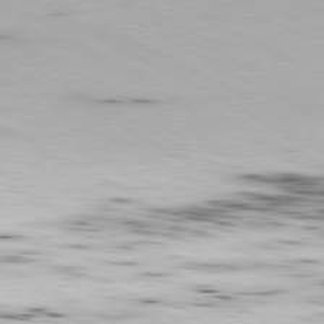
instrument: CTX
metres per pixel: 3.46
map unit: Ap
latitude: -80.7841
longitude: -83.9906
